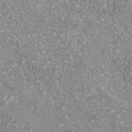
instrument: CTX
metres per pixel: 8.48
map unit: Nhu
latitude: -40.0661
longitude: -81.2915
